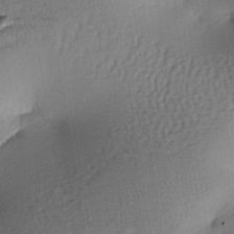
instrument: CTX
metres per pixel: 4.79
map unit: lAa
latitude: -7.3132
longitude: -126.0822
